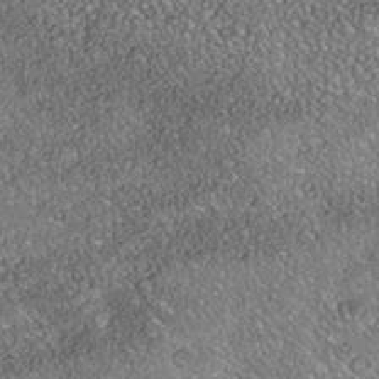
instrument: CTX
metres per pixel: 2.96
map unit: Nhe
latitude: -39.6722
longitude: -117.6127
